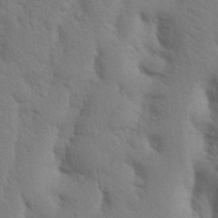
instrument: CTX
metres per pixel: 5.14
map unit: Nhu
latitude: 19.2348
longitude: -76.4412
